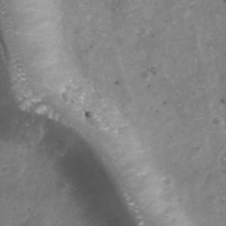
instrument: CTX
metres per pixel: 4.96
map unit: Nhu
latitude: -39.5777
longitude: -81.2915
